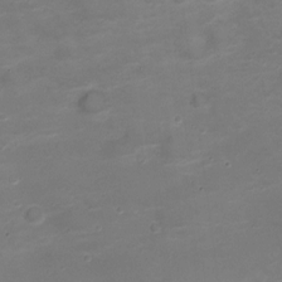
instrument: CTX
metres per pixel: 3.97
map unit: Nve
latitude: -20.5573
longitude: 104.1605
